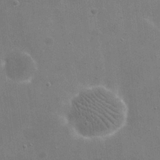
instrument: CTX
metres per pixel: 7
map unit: eHh
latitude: 20.6491
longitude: -66.5923
